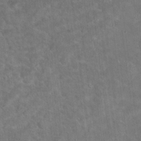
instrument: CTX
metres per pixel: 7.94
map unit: Hto
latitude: 18.7246
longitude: -43.5560
